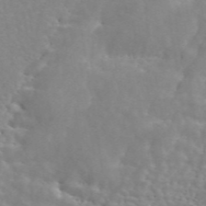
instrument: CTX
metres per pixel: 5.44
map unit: ANa
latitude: 45.3481
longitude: 28.7463
